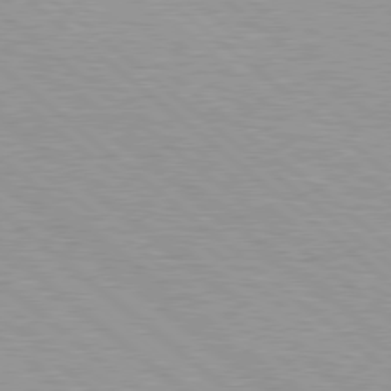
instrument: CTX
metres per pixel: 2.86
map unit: Hpe
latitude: 78.6680
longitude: -140.5923
